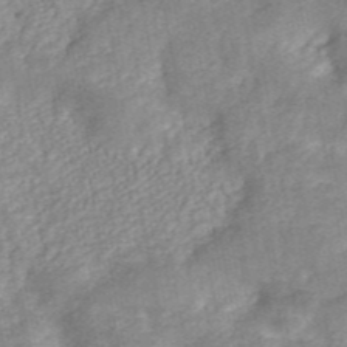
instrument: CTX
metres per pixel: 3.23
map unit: ANa
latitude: 45.4804
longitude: 23.9367
